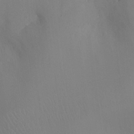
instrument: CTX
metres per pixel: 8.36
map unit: Ht
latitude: -4.0094
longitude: -25.4615
